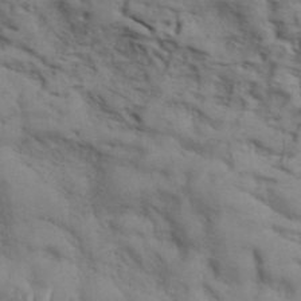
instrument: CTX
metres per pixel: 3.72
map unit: ANa
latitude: 42.5546
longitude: 54.6141
